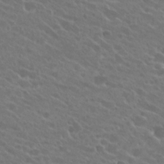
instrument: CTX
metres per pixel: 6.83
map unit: Hto
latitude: 24.2144
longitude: -38.1578
